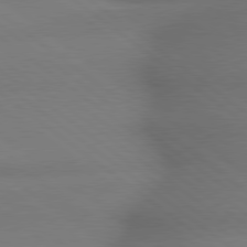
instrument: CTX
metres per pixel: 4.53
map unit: lApd
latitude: 79.3104
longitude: -167.5371
